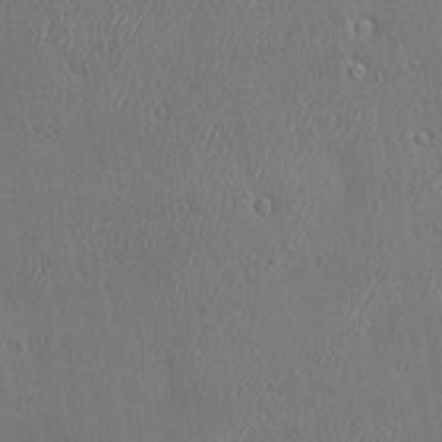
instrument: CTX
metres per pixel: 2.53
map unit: Ave
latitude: 22.2522
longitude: -136.5546
